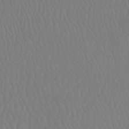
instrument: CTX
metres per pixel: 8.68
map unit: HNhu
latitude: -49.2376
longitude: 101.3320
